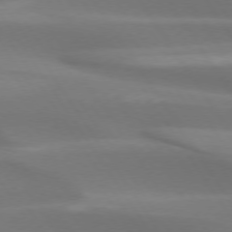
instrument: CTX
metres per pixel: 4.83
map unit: lApd
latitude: 73.8584
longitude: -50.9135
